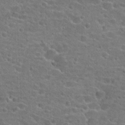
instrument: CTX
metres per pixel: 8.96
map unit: Hto
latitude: 22.5546
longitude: -43.9150
